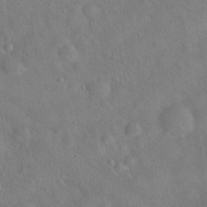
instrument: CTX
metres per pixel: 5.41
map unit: Hto
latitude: 19.9528
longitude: -53.7450
